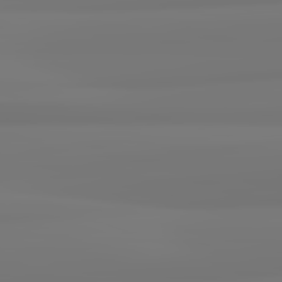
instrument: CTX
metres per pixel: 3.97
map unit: lApd
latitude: 82.5734
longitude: 170.6519
